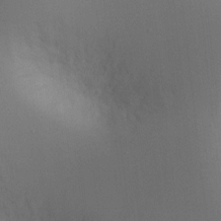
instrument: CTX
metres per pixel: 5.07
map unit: Ht
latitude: -5.2754
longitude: -25.4804
